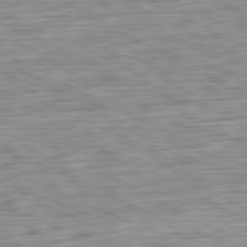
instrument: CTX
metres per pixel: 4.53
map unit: Ap
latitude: -81.6722
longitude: -67.8394
